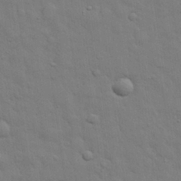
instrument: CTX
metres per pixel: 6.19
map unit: eHh
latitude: 29.0080
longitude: -75.4615
